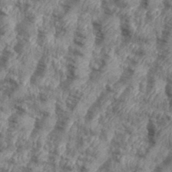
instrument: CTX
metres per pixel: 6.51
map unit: eHh
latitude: 35.8016
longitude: -137.3482
